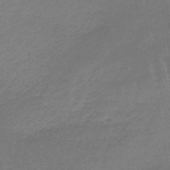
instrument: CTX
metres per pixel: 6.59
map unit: lHb
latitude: -47.8044
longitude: 76.1417
